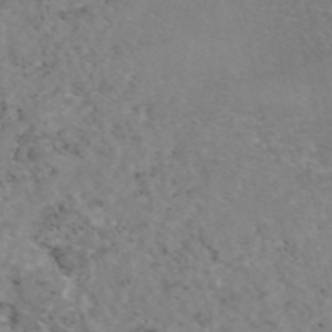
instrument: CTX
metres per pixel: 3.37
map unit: eAb
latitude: 46.5546
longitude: 117.2942
